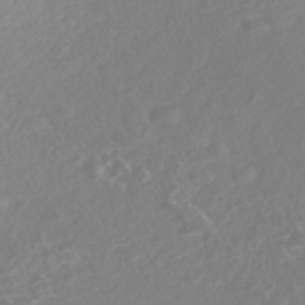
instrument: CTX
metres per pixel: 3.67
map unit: Nhe
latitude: -46.6518
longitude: -171.3482
